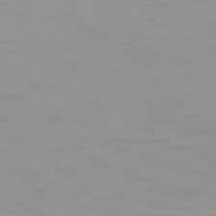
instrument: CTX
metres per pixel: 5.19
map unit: Hpe
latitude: 74.1578
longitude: -128.7246
